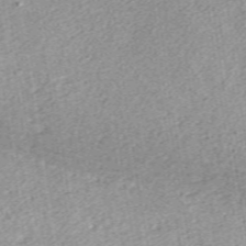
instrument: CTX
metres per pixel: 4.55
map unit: ANa
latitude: 37.1026
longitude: 15.2187
